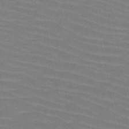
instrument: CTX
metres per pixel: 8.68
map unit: HNb
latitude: -46.8786
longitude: -45.4048
